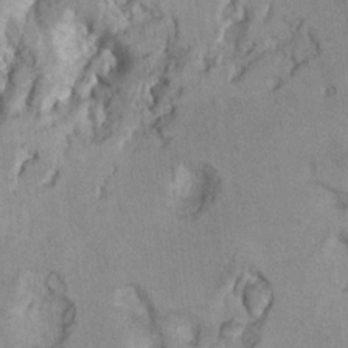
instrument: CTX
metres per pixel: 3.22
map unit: Ht
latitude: 9.2159
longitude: -31.9528
